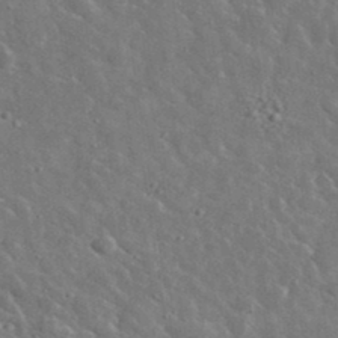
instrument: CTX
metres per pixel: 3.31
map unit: lHvf
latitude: 37.0837
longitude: -89.4994
